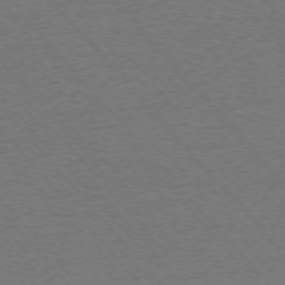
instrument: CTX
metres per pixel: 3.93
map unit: Ap
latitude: -75.9556
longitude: -94.1389
